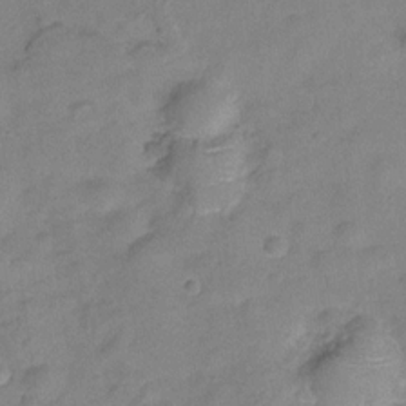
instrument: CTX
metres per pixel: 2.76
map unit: Hve
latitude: -28.4440
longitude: 93.6911
